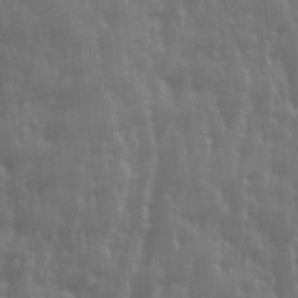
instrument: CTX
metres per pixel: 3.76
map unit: Ave
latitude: 12.9325
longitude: -103.5938
